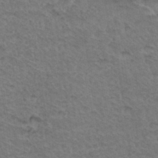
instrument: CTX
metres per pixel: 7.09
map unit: Hto
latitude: 35.4048
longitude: -46.3845
